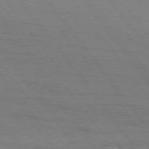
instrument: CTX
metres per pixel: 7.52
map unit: Hpe
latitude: 75.2915
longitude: -143.3482
